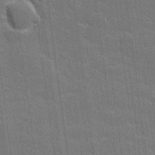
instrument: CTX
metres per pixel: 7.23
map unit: lHvf
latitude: 27.0836
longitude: 140.9731
